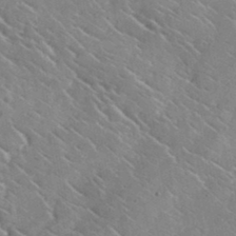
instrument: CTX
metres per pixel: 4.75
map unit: lHvf
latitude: 37.1592
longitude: -91.5560
